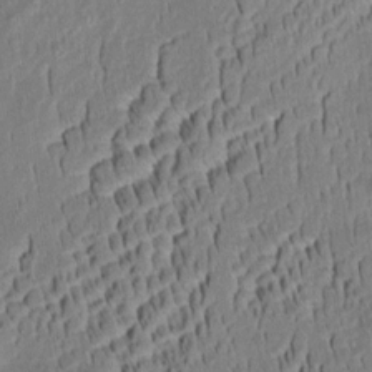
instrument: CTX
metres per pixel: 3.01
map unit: Aa
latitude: 8.5546
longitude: -133.3671
